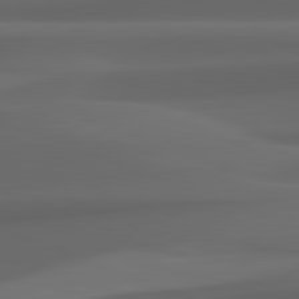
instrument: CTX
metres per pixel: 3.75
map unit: lApd
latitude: 82.2900
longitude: 143.5210
